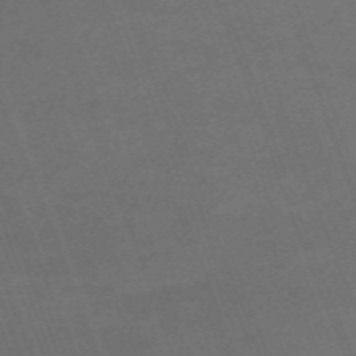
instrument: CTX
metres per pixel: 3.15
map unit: HNb
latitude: -54.4629
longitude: -36.9703
